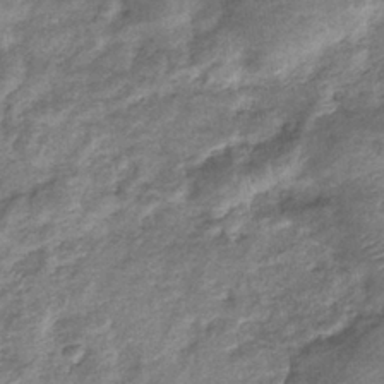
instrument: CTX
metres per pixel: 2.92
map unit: eHb
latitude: -37.6532
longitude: 77.3132
